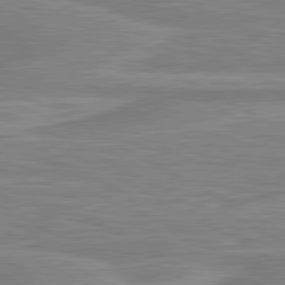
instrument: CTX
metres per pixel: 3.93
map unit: lApd
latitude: 80.7624
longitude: 173.4643
